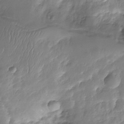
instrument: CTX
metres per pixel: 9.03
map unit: Nhe
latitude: -36.1039
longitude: -178.3468
